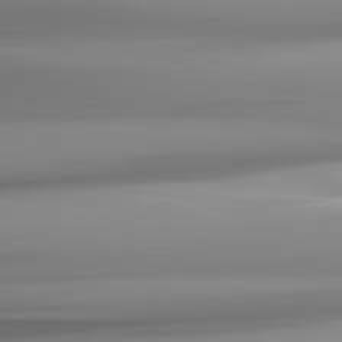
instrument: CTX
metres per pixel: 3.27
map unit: lApd
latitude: 81.8772
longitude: -143.8017
